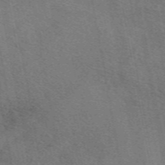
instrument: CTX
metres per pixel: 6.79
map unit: eAb
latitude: 50.5167
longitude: 110.4251
